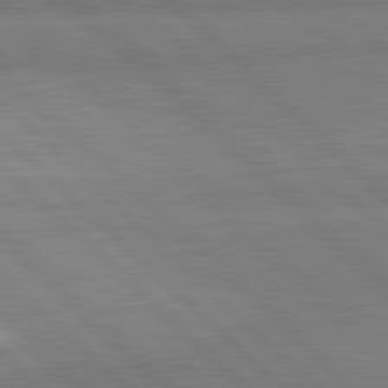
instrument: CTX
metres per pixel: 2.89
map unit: lApd
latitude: 81.8961
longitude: 162.6140
